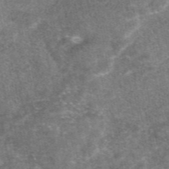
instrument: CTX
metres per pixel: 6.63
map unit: eAb
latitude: 47.1970
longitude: 121.4832
